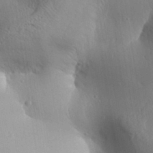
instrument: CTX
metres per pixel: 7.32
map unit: Aa
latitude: 31.7450
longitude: -142.7057
